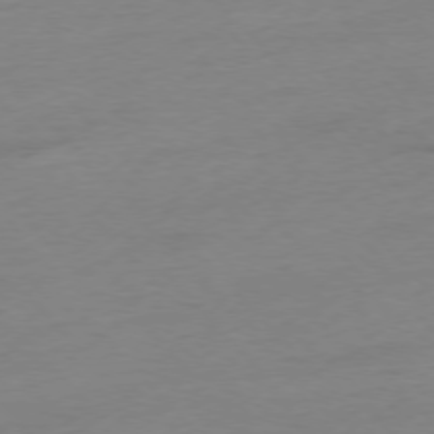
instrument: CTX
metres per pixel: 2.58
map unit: Hpe
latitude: -76.9164
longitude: -14.6302
